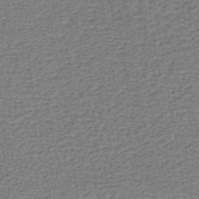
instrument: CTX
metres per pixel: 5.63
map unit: lHb
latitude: -40.7841
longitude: 62.9163
